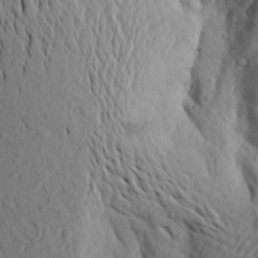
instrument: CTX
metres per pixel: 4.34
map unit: Aa
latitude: 24.2900
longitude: -147.2537
